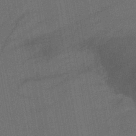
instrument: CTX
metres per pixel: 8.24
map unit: lHb
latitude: -43.8422
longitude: 63.2565
